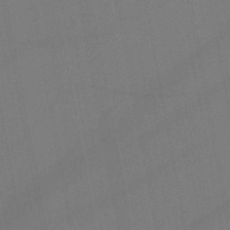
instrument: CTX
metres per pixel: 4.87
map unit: lHb
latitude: -46.8030
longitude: 71.7100
